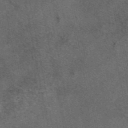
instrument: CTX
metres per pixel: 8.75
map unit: eAb
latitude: 46.8758
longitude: 108.3684
